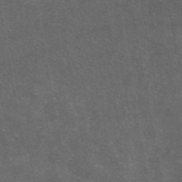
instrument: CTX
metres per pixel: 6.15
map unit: eAb
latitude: 46.3090
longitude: 119.5588
